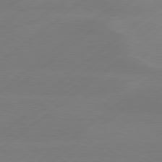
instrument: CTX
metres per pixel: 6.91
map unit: Hpe
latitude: 78.5735
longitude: -131.3482
